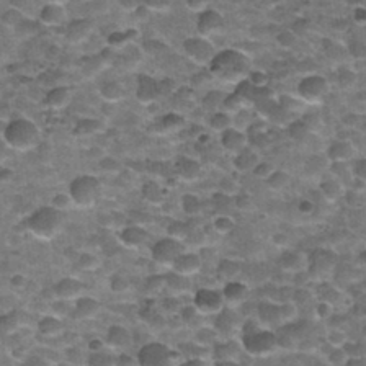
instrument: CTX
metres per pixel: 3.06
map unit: Nhu
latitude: 32.1388
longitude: -53.4237
